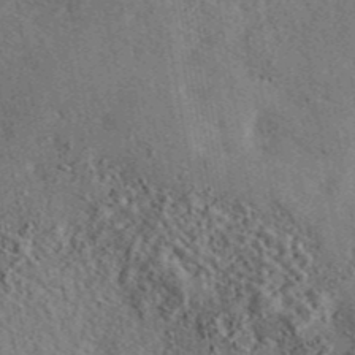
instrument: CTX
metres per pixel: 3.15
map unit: eAb
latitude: 43.3671
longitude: 115.8611
